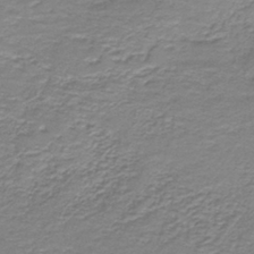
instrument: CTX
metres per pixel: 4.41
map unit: HNb
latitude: -38.5385
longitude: 50.8408
